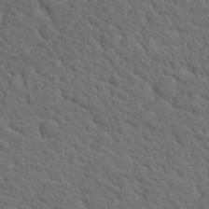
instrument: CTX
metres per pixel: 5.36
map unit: Hto
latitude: 19.5560
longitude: -35.1403
